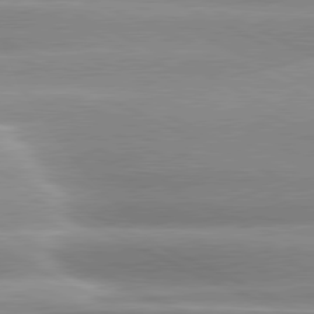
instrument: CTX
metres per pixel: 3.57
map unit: lApd
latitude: 80.4979
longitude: -137.0459
